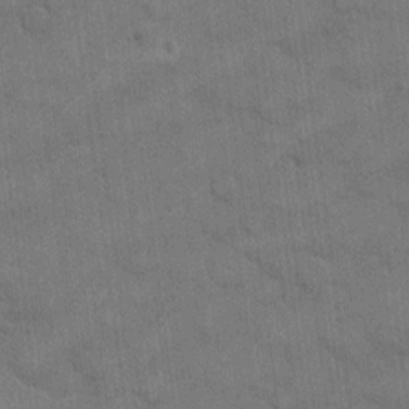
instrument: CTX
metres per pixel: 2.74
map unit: eHh
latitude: 13.1214
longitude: -65.5371
